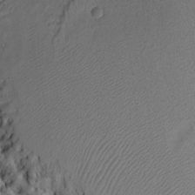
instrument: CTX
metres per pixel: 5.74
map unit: Htu
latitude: -7.6533
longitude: 145.8234
